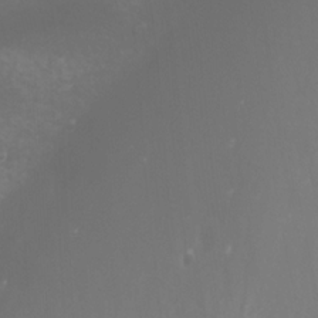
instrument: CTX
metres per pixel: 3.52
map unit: Nhu
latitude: -7.7288
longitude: -72.8191
